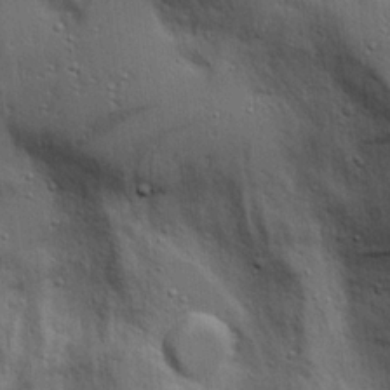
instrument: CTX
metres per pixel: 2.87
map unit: Aa
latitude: 17.2726
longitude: -125.2537
